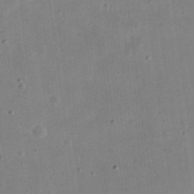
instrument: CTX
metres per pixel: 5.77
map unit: eHh
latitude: 20.8569
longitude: -70.3656
